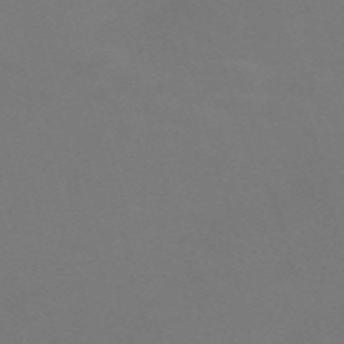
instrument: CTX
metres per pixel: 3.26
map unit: Nve
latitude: -59.4643
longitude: 60.8219
